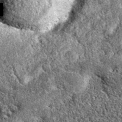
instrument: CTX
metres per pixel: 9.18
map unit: eAb
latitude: 36.5923
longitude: 110.4818
